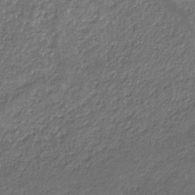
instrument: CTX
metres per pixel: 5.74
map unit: eHb
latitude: -32.8786
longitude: 69.4832
